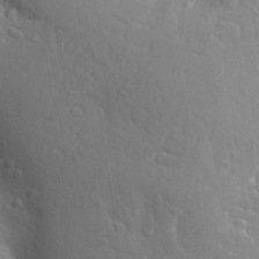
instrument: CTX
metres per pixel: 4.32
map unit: Aa
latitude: 25.4615
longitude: -148.1011
